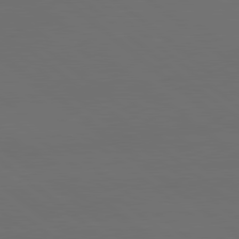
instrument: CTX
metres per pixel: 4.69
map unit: lApd
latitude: 80.2900
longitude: -115.5182
